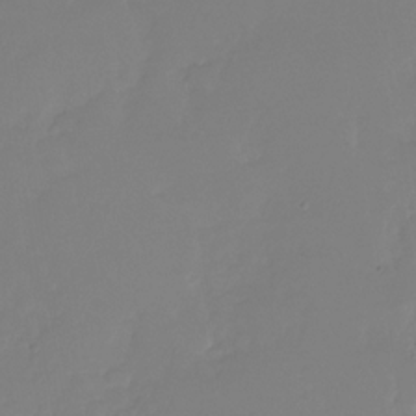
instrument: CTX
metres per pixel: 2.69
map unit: Nhu
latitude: -29.2754
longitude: -63.7639
